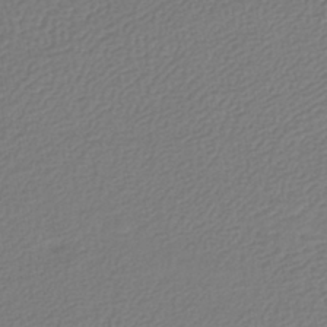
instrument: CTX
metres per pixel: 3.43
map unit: lHb
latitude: -42.0283
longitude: 61.4454
